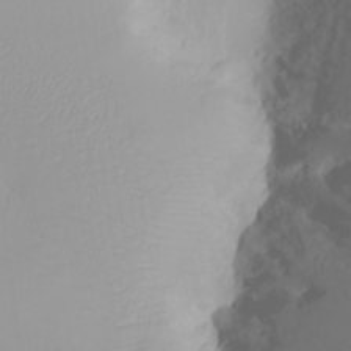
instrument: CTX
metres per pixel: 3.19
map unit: eHh
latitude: -8.1039
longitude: -70.0633
